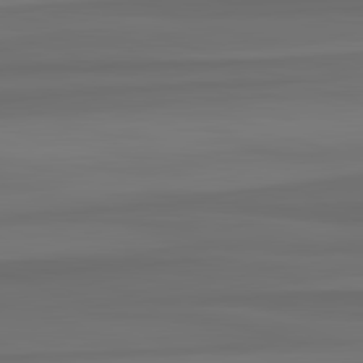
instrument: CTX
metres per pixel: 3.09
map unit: lApd
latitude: 82.7435
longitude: -179.3104
